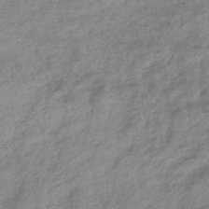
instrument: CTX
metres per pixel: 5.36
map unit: eHb
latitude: -36.4440
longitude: 80.3307
